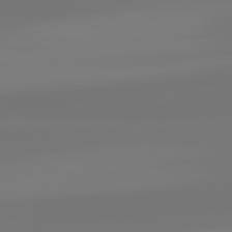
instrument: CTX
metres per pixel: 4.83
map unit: lApd
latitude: 82.1199
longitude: -176.0633
